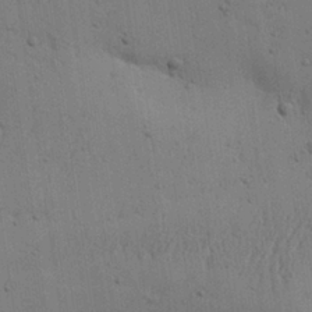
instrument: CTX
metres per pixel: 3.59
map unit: Aa
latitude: 27.4993
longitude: -130.3846
